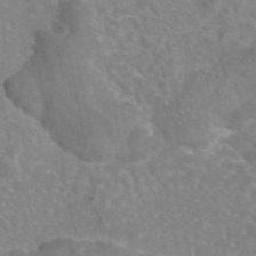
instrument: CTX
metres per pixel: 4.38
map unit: eAb
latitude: 45.4237
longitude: 107.7856
